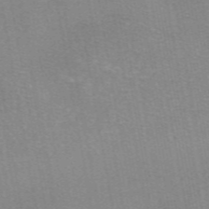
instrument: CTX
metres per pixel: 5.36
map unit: eAb
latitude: 48.6679
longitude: 105.5210
